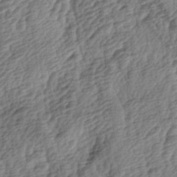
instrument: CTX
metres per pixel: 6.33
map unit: lAa
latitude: -3.9367
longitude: -123.0458
